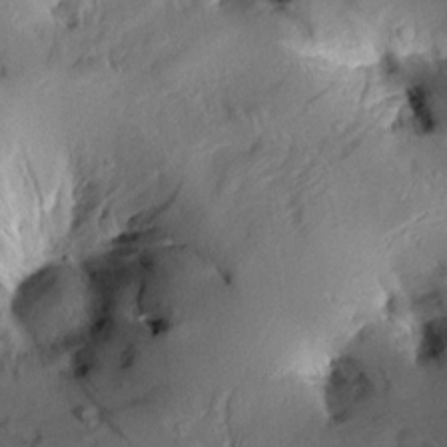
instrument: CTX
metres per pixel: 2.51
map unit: Aa
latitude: 9.8395
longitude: -142.7057
